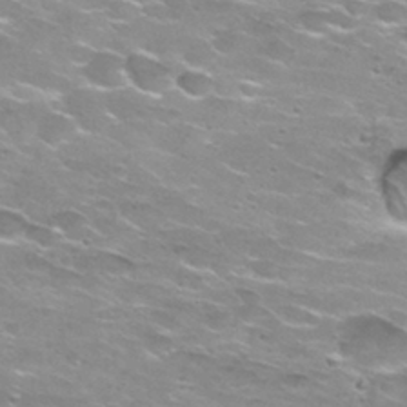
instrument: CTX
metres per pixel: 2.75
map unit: Hto
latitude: 29.1025
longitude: -47.8584
